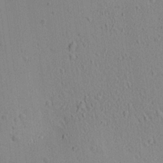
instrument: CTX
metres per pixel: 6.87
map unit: Aa
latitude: 21.7639
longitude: -139.4804
